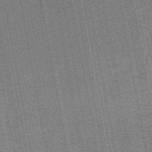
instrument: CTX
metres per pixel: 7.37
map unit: lHb
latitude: -44.8030
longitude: 58.1605
